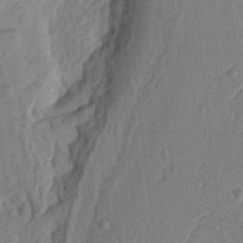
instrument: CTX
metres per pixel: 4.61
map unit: Ht
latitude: 9.5938
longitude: -76.1577
